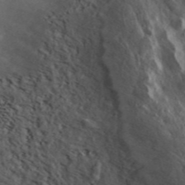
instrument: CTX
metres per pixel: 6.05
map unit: ANa
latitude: 47.0081
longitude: 27.0108
